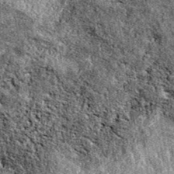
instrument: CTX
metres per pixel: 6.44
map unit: eAb
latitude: 38.5735
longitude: 110.9731
